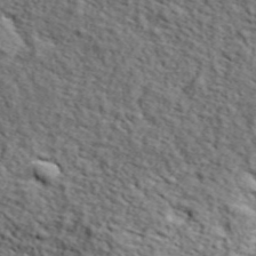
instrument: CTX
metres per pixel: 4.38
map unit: lHvf
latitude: 38.1956
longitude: -87.2159
